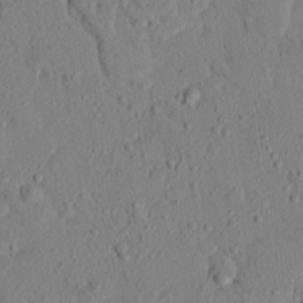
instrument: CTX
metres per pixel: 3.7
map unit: eHh
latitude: 25.2725
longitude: -80.0255
